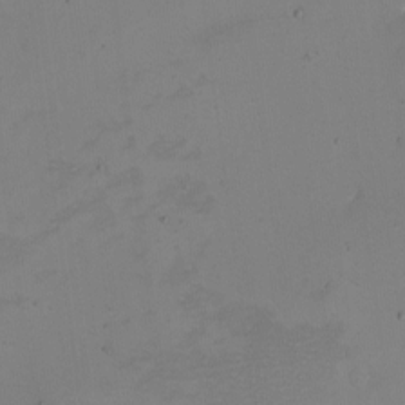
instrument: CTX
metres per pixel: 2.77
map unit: eHh
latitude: -5.1809
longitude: -78.9703
